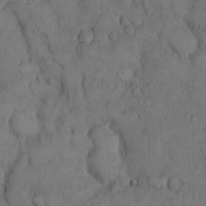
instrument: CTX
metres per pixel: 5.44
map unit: Hto
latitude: 9.5938
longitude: -57.8205
